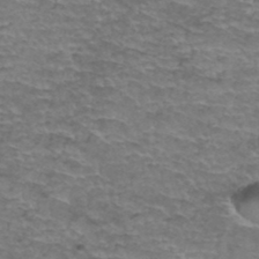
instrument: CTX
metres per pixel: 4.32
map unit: Hto
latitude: 37.1026
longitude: -42.0444
